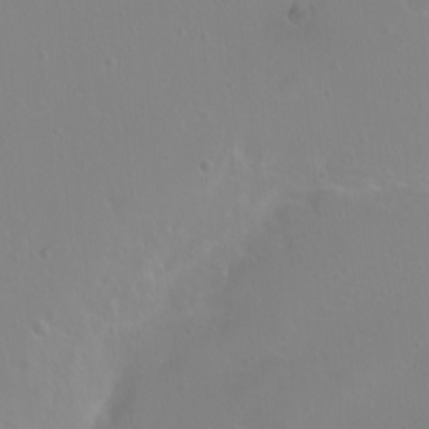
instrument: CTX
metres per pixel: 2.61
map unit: eHh
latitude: 1.3859
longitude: -54.9325
